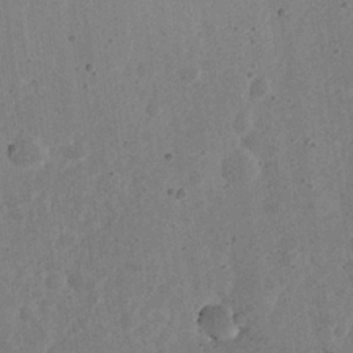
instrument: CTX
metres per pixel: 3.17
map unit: eHh
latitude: 22.2333
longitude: -68.5168
